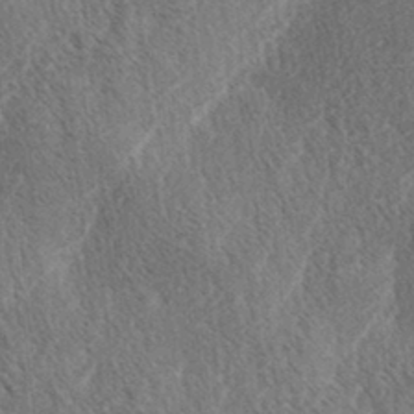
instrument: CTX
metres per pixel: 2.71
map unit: lAa
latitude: -3.4832
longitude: -129.2159
